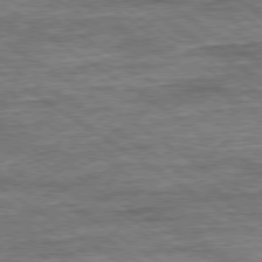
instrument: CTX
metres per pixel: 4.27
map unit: Ap
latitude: -79.7099
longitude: -78.7058
